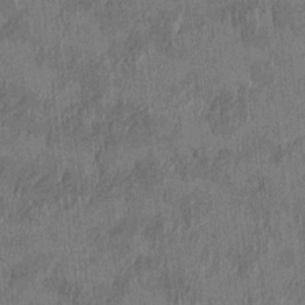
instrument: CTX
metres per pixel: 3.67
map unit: HNhu
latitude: 0.7624
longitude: -6.2145
